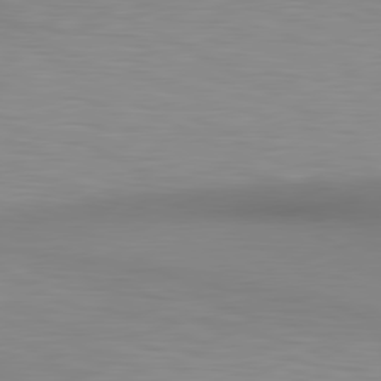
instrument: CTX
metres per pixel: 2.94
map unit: lApd
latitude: 80.5546
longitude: 133.2187
